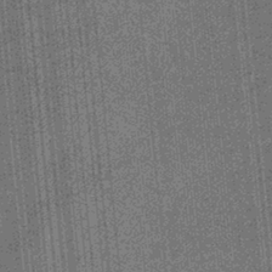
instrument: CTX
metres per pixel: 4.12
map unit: eHb
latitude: -32.4251
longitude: 73.7477
